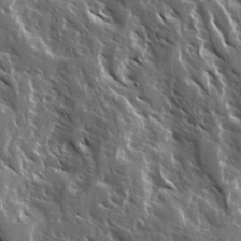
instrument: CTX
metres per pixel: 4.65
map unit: Ave
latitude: 14.9892
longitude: -132.9514
